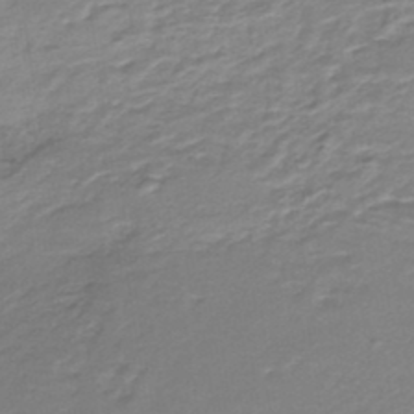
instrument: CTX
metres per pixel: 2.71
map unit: lHb
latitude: -36.2361
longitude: 58.5951
